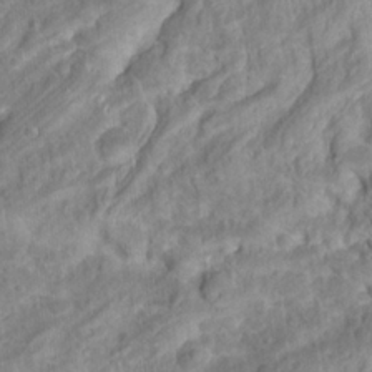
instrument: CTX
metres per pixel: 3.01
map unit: Hto
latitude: 17.3860
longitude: -40.1388
